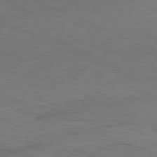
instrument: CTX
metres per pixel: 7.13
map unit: Ap
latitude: -81.6722
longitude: -71.4804
